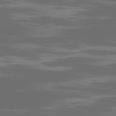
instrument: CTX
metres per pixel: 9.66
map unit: Ap
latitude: -80.2362
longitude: -70.4601
